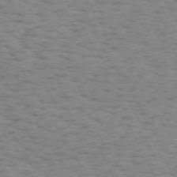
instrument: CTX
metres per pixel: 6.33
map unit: Hpe
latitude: 73.0648
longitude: -143.1214
